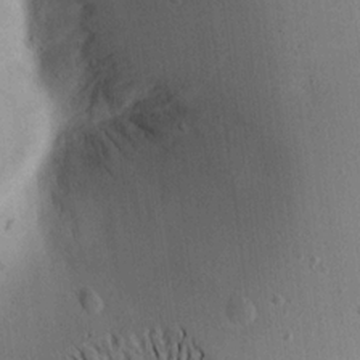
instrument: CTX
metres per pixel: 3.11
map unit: Aa
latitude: 15.8584
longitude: -148.1200
